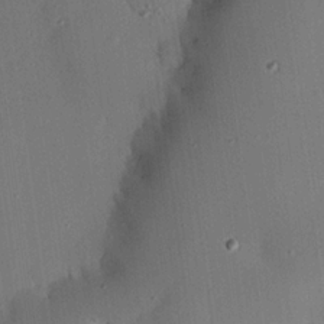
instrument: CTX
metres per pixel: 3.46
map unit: eHh
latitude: 22.4790
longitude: -90.9892
